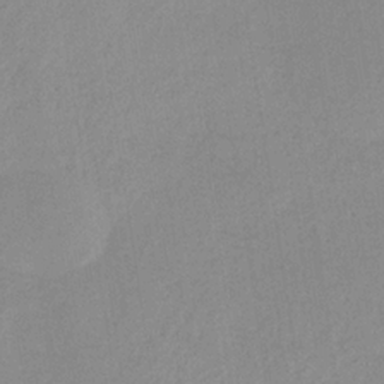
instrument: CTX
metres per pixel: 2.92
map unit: HNb
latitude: -31.9745
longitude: 62.5573
